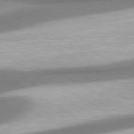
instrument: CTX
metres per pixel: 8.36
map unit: lApd
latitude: 80.4223
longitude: 178.2550
